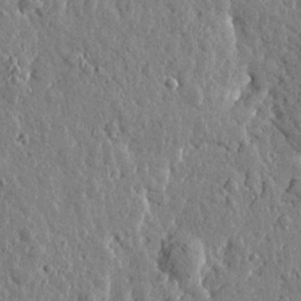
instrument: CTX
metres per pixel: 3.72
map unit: Htu
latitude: -0.1228
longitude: -178.6302
